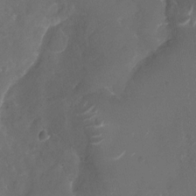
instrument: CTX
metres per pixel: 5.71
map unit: Nhu
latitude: -28.9920
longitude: -70.6679
